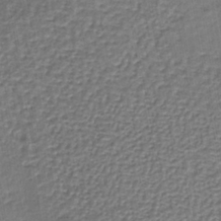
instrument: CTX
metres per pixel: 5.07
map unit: lHb
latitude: -36.4440
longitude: 58.9352
